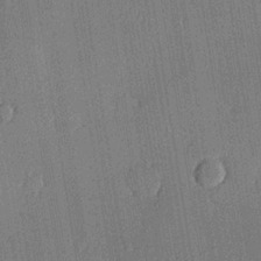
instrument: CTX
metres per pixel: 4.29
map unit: lHvf
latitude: 20.3845
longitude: 145.0675
